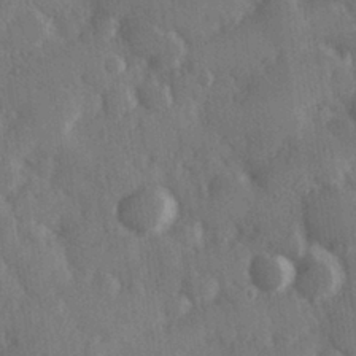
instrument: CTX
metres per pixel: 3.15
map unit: Hve
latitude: 28.0255
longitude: 149.3888
